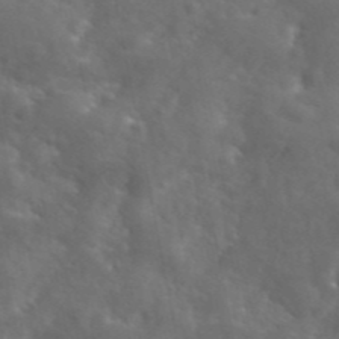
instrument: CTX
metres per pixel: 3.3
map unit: eAb
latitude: 45.8583
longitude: 125.1809
